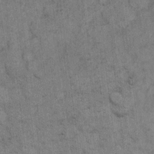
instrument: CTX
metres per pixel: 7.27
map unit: eHh
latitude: 15.6316
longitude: -65.3482
